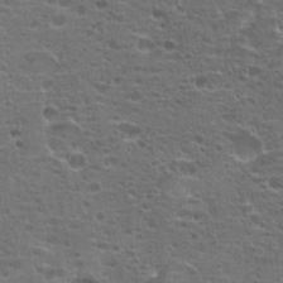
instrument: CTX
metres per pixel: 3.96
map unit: Hto
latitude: 18.8569
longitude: -41.5371
